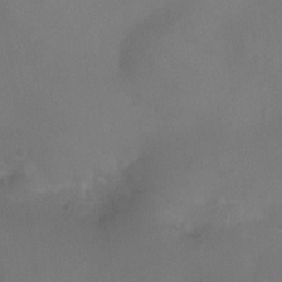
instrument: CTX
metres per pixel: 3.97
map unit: Ht
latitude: -5.2754
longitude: -19.3292
